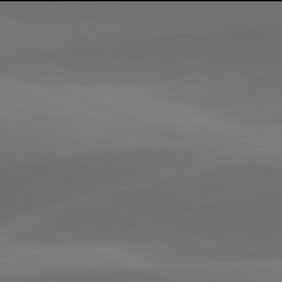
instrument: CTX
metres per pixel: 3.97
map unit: lApd
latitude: 81.9906
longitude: 132.2740
